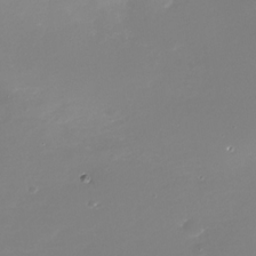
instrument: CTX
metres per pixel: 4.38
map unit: Nhu
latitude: -29.5021
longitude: -77.0647
